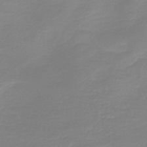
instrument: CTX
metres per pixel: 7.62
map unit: HNb
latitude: -44.8597
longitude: 54.1984
